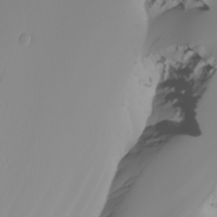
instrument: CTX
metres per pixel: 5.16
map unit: Nhu
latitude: -6.1983
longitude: -94.0822
